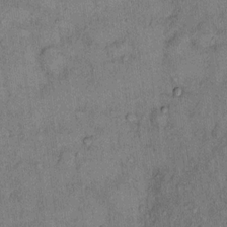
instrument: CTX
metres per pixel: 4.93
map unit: Hto
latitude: 12.4790
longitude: -58.8002
